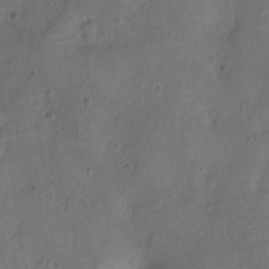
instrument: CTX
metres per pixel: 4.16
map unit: Ht
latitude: -10.6141
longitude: -22.3656
